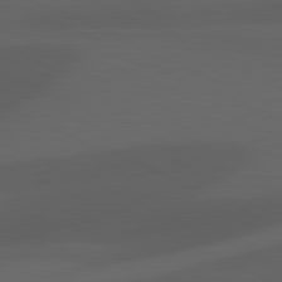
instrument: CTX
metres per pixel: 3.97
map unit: lApd
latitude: 81.3859
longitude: 123.0676
